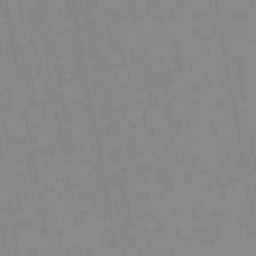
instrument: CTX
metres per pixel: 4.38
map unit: lHb
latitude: -45.7478
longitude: 78.5195
